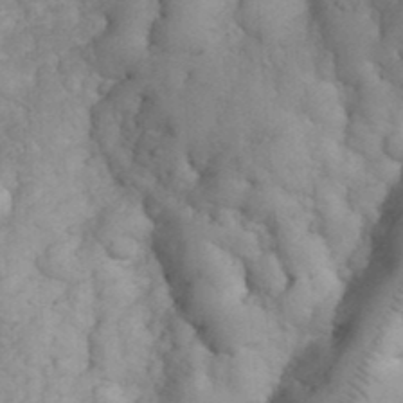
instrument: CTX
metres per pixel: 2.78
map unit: eHh
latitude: 32.1767
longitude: -66.4790
